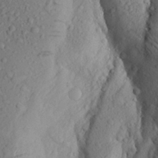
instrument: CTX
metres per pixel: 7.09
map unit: Aa
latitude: 24.7435
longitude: -147.2159
